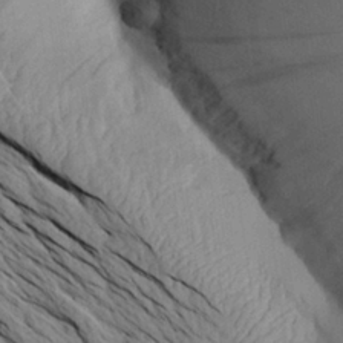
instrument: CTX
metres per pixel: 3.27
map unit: Aa
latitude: 27.3860
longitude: -133.3482
